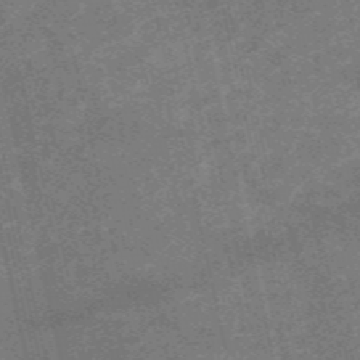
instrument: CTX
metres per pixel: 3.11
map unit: HNb
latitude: -54.8408
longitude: -40.3656
